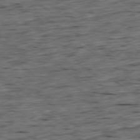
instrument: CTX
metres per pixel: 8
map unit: Ap
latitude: -79.3320
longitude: -89.8017
